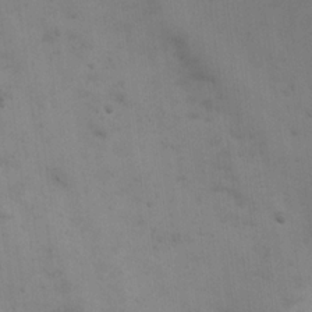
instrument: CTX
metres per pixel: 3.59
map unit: eHh
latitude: 18.5923
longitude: -66.2333
